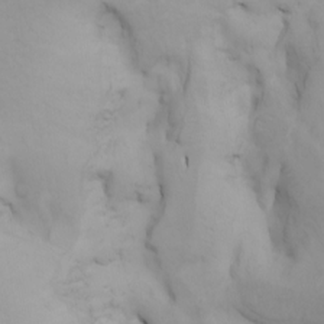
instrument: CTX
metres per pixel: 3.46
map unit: Htu
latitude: -7.6533
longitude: -67.8772
